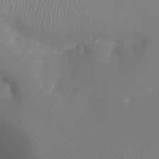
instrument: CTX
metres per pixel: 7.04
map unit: Ht
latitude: -1.9745
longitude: -18.3089
